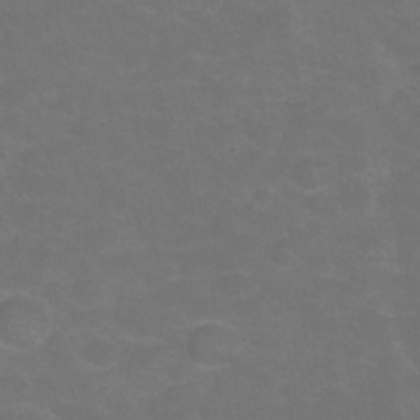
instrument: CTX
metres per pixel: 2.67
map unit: Hve
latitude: -30.5951
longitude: 95.3320
